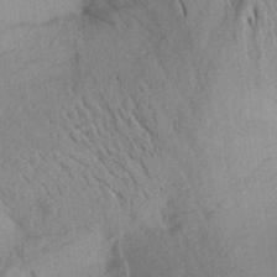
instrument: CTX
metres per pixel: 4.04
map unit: Aa
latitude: 26.0444
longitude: -143.8961
